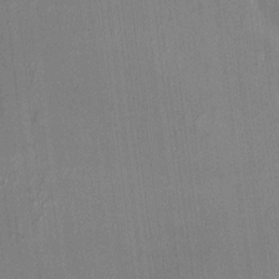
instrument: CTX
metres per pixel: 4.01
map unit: HNhu
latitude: 4.0633
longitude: 7.3131
